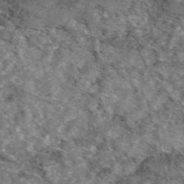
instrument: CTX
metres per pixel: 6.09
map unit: eAb
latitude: 49.5371
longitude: 111.7855
